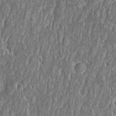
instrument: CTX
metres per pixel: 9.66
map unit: Htu
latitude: -1.6533
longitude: 149.1809
